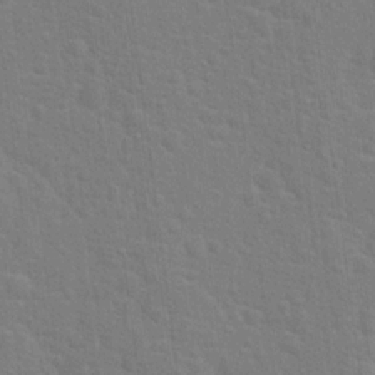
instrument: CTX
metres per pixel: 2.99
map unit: Hto
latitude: 16.9325
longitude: -41.0836
